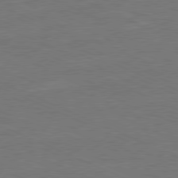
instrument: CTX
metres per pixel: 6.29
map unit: Ap
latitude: -81.5777
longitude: -84.6869
